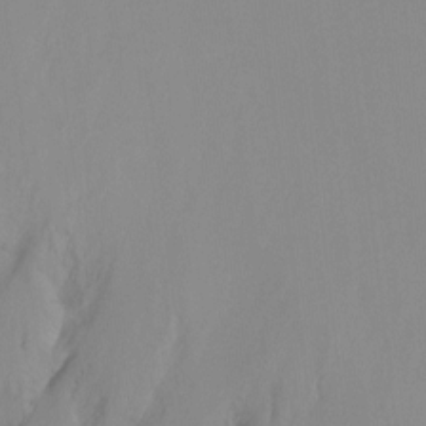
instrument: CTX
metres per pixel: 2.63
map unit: Ht
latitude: -8.3684
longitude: -31.6505
